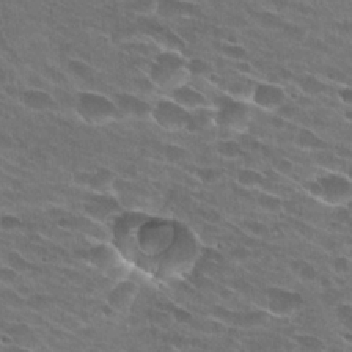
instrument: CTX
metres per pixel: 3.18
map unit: Hto
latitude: 25.4615
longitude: -43.0270
